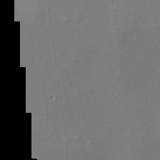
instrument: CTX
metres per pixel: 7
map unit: lHvf
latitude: -11.4832
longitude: -99.0458
